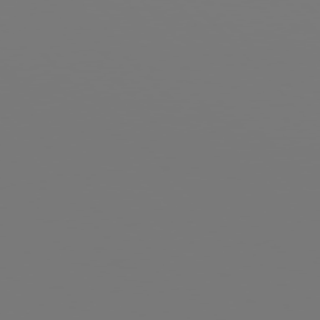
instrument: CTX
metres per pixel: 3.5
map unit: Hpe
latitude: 76.4979
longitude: -136.5735
